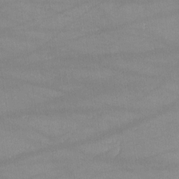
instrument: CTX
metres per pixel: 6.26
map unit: lHvf
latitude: -10.4440
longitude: -101.8017
